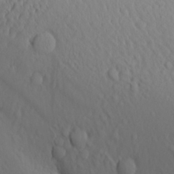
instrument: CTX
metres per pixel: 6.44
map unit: Aa
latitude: 26.4412
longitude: -136.0822
